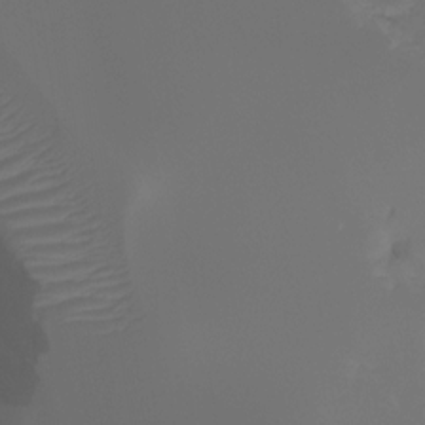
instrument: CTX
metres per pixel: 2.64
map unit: HNhu
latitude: -24.2550
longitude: 50.1984
